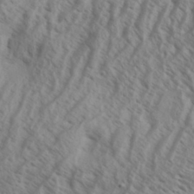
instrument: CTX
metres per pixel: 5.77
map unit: Aa
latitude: 33.8583
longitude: -138.6679
